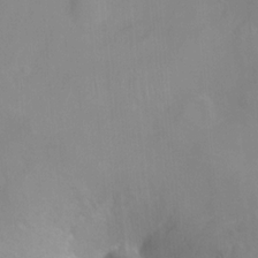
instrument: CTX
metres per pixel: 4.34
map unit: Ht
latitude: -0.5763
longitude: -34.8569
